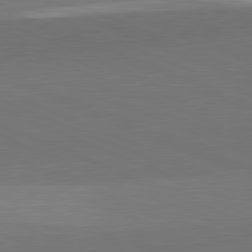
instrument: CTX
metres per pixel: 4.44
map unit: lApd
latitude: 81.9717
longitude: 150.1039
